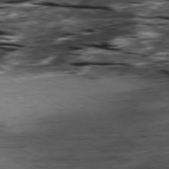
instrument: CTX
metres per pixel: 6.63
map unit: Hpe
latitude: -79.4076
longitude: -20.2712
